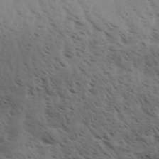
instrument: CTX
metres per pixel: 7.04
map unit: Aa
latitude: 32.1956
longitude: -140.0444
